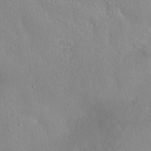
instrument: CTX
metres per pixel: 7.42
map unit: HNhu
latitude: -40.0283
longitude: 97.4832
